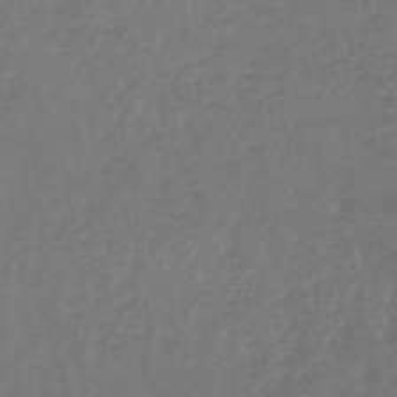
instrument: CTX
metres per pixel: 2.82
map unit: lHb
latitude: -45.1809
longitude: 71.7856
